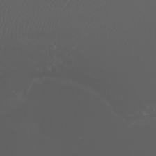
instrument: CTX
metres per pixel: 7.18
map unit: Htu
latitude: -5.4076
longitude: -73.4427
